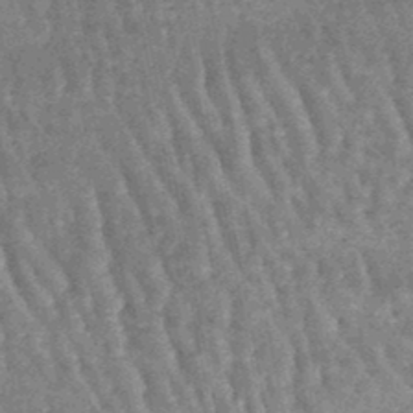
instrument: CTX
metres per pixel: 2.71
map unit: lHb
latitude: -46.8219
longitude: 78.4629
